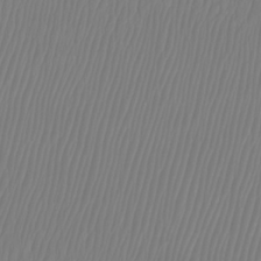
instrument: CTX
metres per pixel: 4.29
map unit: Htu
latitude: -8.6896
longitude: -74.7813
